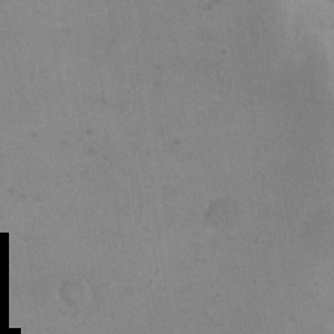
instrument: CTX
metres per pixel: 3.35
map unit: eHh
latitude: 19.8772
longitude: -64.5357
